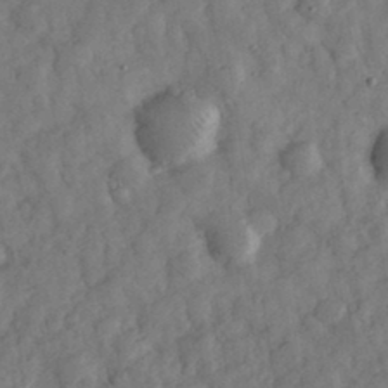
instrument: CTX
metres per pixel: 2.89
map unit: eHh
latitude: 34.5734
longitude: -69.4804
